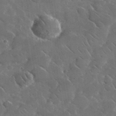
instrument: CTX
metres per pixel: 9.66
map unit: lHvf
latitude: 36.9703
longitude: -91.3671
